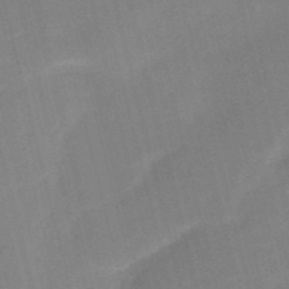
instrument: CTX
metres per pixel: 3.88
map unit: HNb
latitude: -52.1416
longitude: -47.0270
